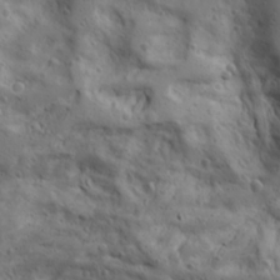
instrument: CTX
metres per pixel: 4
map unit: Ave
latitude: 23.0836
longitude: -135.4426
